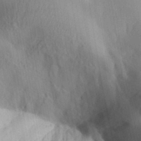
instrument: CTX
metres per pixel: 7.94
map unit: Aa
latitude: 32.4034
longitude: -144.5734
